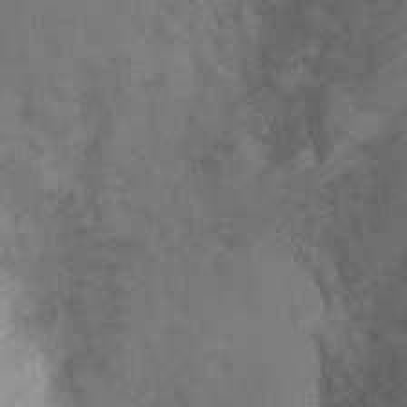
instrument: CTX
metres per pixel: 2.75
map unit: Ht
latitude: 2.3845
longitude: -25.8394
